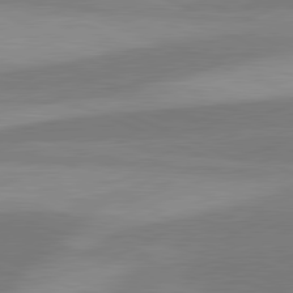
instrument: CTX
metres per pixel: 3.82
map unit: lApd
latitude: 81.4426
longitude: 124.9731
